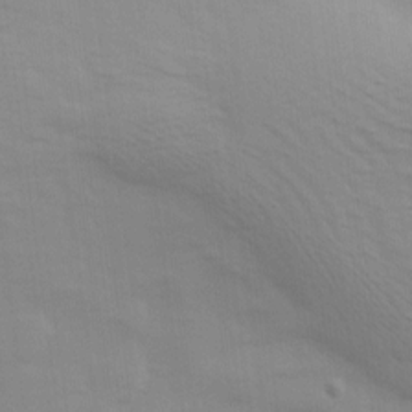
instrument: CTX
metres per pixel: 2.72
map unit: Ave
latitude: 14.0444
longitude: -103.9339
